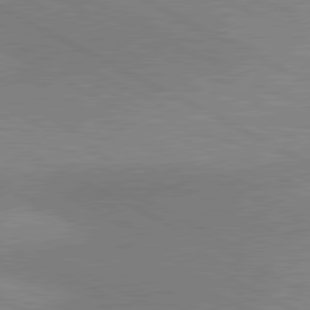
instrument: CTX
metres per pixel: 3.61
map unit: lApd
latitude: 80.6679
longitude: 124.3306
